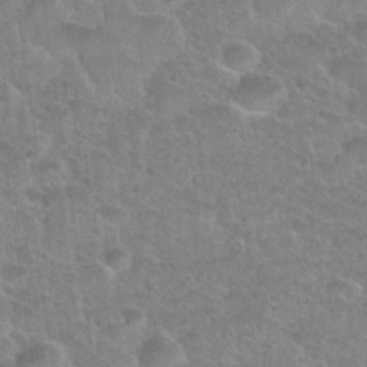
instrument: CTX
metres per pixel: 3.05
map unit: Nhu
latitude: 31.3293
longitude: -51.7071
